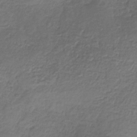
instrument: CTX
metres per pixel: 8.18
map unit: HNb
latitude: -32.9920
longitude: 57.7477
